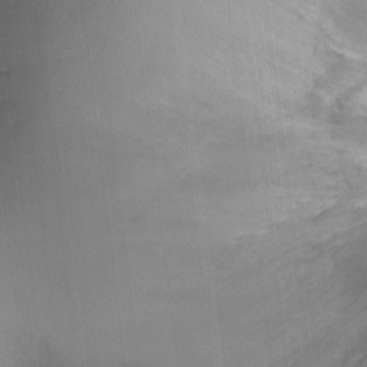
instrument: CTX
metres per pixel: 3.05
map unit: Ht
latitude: -5.8989
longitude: -36.2712
